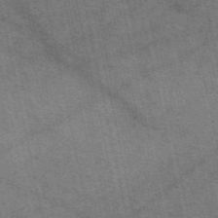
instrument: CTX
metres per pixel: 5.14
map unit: eAb
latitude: 51.1970
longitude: 107.4833
